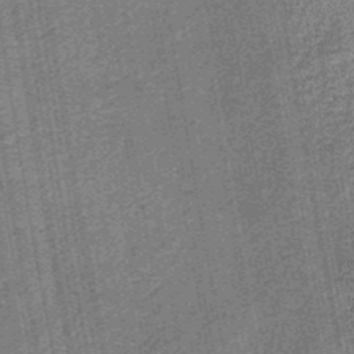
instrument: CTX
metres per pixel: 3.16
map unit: eHb
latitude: -30.2739
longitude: 70.5952
